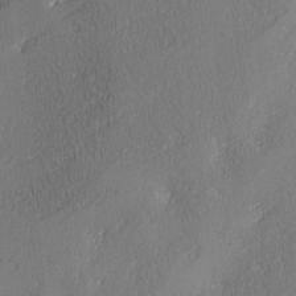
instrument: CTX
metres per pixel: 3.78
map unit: Ave
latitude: 2.3278
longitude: -111.6883
